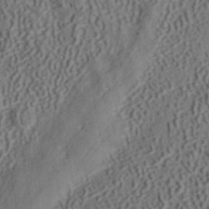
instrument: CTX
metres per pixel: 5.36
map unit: ANa
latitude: 41.7071
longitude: 34.8597
